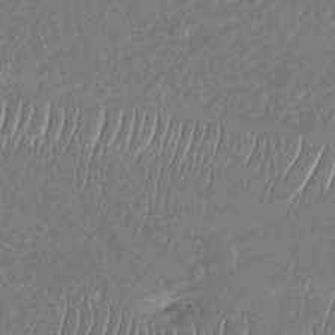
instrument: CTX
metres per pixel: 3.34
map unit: Nhu
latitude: -30.8030
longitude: -60.0255
